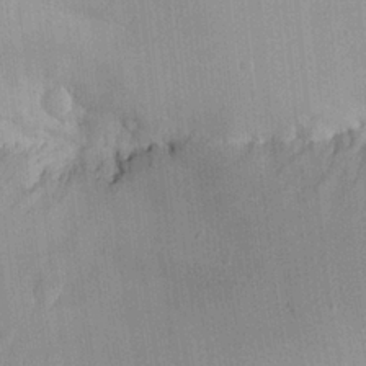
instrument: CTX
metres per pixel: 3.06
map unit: Aa
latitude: 24.8380
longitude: -135.9528
